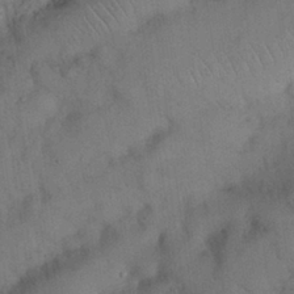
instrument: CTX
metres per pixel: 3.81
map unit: Nhu
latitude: 26.9892
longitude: -68.9514
